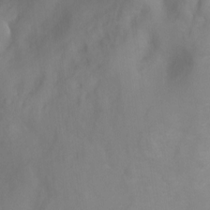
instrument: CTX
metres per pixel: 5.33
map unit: Ht
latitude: -2.2361
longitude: -33.4426
